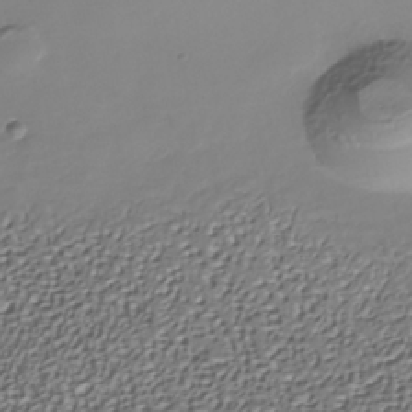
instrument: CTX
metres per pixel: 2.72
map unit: Nhe
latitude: -37.9556
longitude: -89.3671
